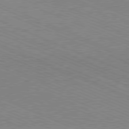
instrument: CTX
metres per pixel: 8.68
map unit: Hpe
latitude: -81.5210
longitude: 16.7275
